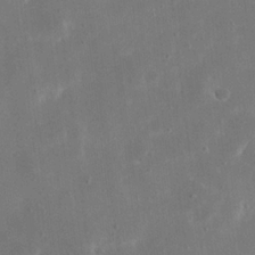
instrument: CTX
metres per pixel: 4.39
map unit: eHh
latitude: 20.8002
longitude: -67.6316
